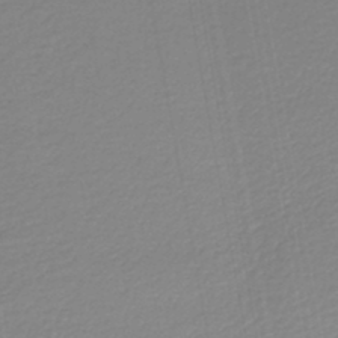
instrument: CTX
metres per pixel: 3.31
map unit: lHb
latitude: -46.0283
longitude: 67.0486
